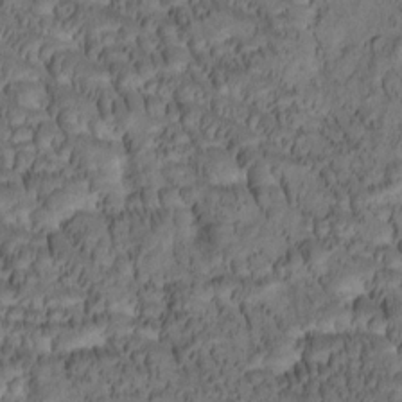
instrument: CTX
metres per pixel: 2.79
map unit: Htu
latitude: -3.5210
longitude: 173.1242
